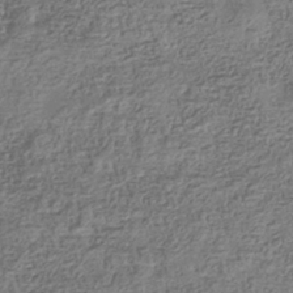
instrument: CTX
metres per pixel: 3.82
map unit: eHb
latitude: -35.8422
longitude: 80.2551
